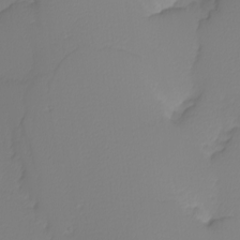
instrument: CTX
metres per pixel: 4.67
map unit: Nhu
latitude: -4.4629
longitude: -93.5560
